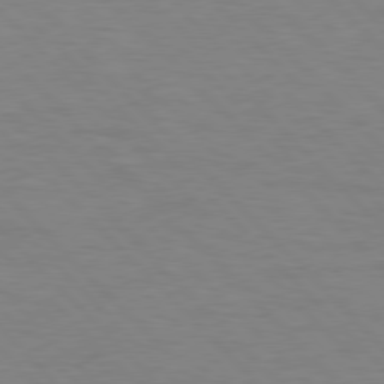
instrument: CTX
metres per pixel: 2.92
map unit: lApd
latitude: 77.1214
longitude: -59.5182
